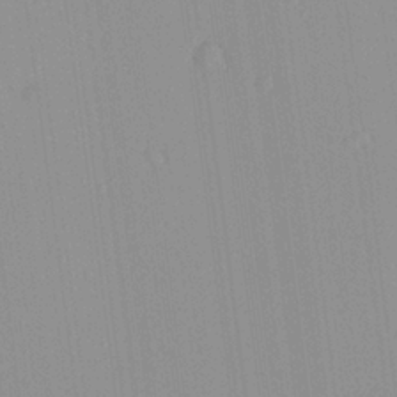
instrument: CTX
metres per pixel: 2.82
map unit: Aa
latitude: 24.1955
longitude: -136.1389
